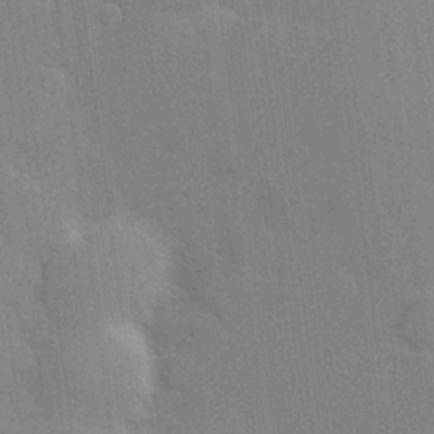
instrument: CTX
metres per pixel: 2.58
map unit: Hve
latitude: 17.8205
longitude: 151.1620
